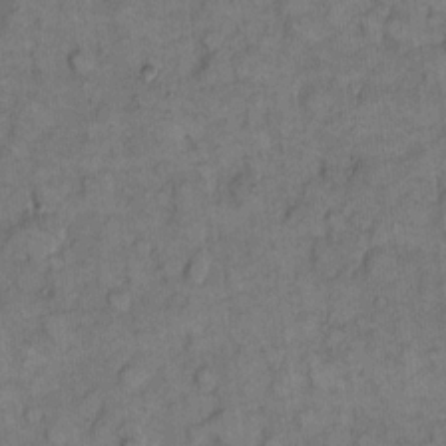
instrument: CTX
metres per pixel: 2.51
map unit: eHh
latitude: 8.5924
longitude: -63.4427
